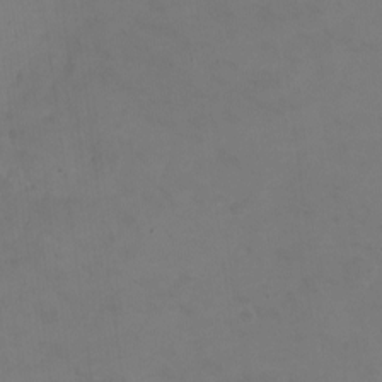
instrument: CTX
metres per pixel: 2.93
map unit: eHh
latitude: -8.8219
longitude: -67.1781
